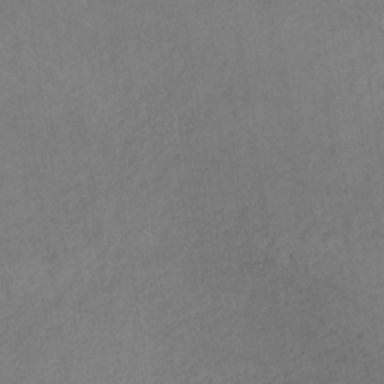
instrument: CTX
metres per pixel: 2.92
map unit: lHb
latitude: -35.2376
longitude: 67.0108
